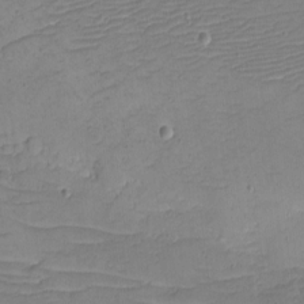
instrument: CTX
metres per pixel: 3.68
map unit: eHh
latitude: -5.1431
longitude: -81.9339
